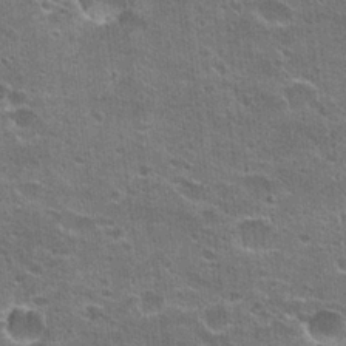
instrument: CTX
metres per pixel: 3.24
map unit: Hto
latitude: 23.1781
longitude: -42.9136
